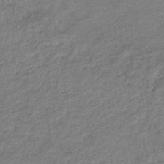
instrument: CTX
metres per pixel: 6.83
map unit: eHb
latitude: -38.4629
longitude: 80.2173
